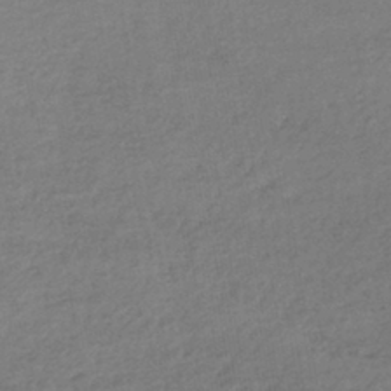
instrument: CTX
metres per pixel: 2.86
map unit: lHb
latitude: -40.8597
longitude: 69.4076
